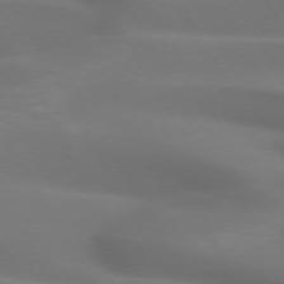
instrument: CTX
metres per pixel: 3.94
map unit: lApd
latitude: 72.5357
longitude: -49.7828
